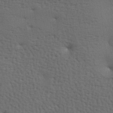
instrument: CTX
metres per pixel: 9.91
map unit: lAa
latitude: -7.9745
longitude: -125.2537
